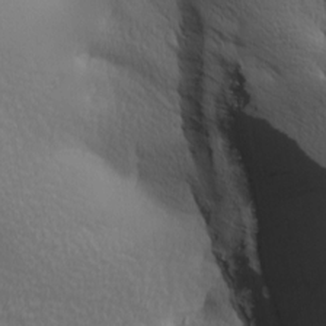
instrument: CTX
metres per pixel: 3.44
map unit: lAa
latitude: -10.0283
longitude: -125.6505
